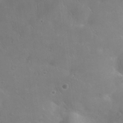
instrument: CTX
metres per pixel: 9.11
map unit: Nhu
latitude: 27.2159
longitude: -55.9528
